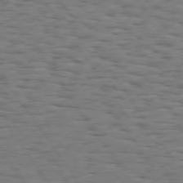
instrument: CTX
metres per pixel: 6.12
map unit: Hpe
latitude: 73.5183
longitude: -132.7435
